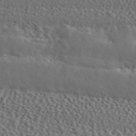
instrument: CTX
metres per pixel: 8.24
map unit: ANa
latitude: 45.8961
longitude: 49.5399
